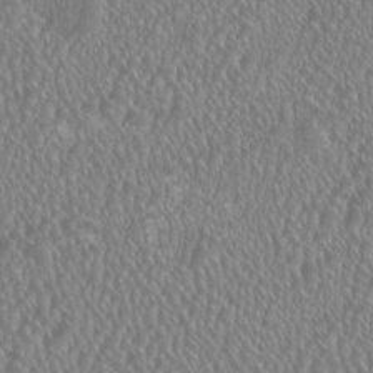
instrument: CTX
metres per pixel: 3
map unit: HNhu
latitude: 0.6112
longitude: 0.7464
